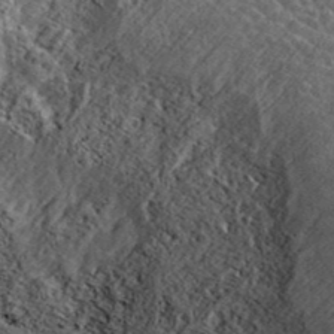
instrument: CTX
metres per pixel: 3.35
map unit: ANa
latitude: 39.2726
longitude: 18.5385
